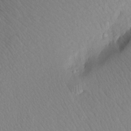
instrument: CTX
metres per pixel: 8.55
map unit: Aa
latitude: 18.2333
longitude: -144.4979
